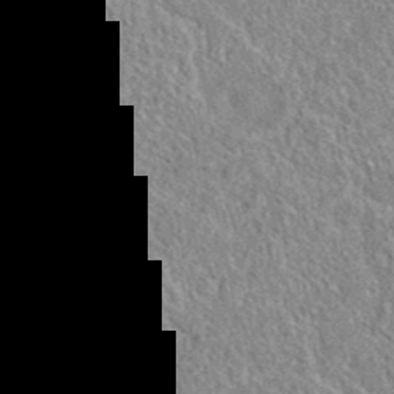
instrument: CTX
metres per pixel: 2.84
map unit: eAb
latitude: 35.8961
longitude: 112.6330
